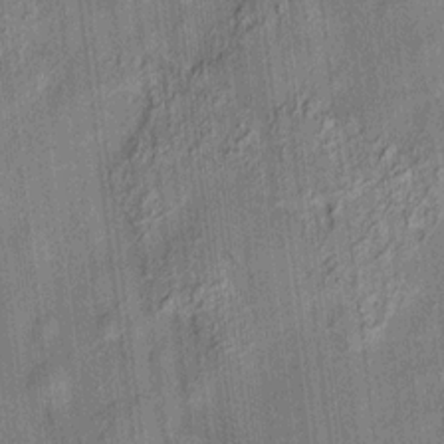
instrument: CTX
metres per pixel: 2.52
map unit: HNhu
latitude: 12.2334
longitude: 9.7666
